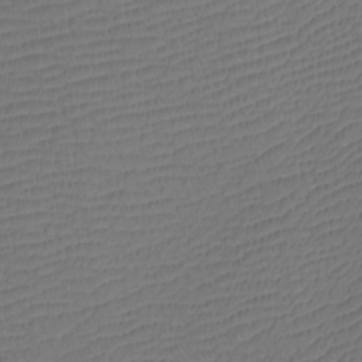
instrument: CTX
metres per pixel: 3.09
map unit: Htu
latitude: -11.3510
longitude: -72.1767
